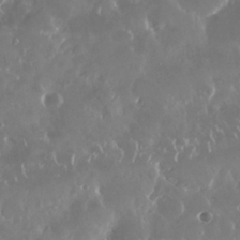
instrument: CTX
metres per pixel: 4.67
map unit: Nhu
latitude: 29.4804
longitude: -59.1403
